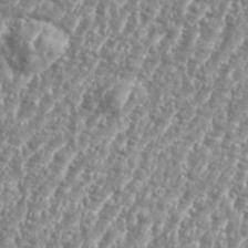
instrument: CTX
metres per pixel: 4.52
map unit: eHh
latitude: 35.3103
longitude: -135.1403
